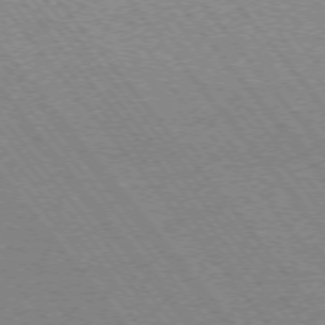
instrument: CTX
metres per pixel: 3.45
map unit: Ap
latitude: -75.7667
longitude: -95.4616
